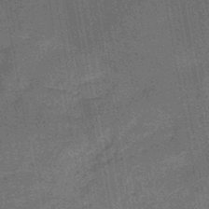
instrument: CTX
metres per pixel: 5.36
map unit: HNb
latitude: -46.3873
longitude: -36.7246
